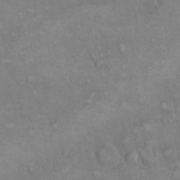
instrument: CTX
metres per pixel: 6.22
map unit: eHh
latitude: 21.8584
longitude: -62.1767
